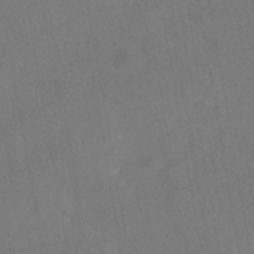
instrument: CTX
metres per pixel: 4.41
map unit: HNhu
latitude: -40.0283
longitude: 102.4062
